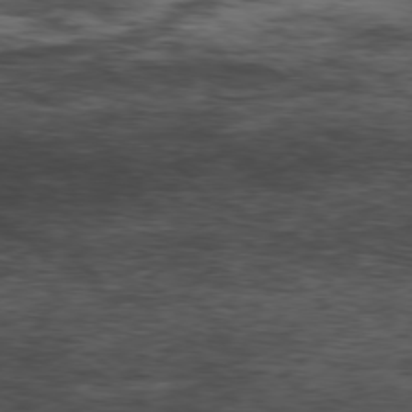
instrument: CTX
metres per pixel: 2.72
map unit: Hpe
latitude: -78.9541
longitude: 13.9745
